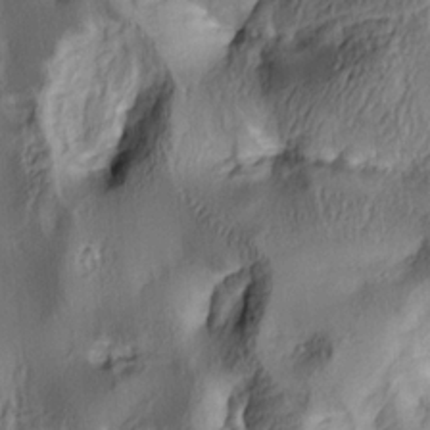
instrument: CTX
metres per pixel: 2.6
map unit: lAa
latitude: 4.6301
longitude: -112.5924
